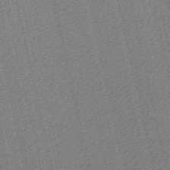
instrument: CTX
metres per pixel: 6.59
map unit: lHb
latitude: -46.9730
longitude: 59.2186
